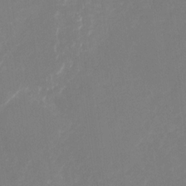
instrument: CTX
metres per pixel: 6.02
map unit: Nhu
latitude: -28.1795
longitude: -66.9702
